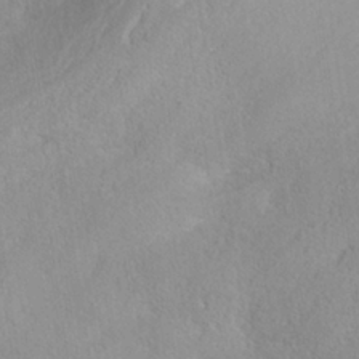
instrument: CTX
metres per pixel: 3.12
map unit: Nhe
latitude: -38.3118
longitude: 139.4266
